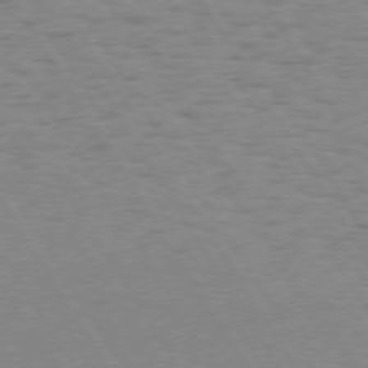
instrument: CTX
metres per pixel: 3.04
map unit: Hpe
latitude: 74.2712
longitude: -135.9906
